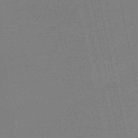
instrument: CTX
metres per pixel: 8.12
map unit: eHb
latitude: -50.6896
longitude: 78.3495
